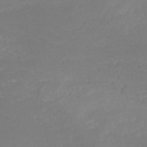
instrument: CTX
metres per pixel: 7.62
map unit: HNb
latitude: -49.9367
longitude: -44.2144
